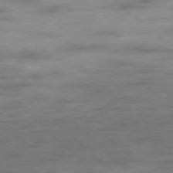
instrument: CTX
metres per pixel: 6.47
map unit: Hpe
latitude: -78.3684
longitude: -19.5560
